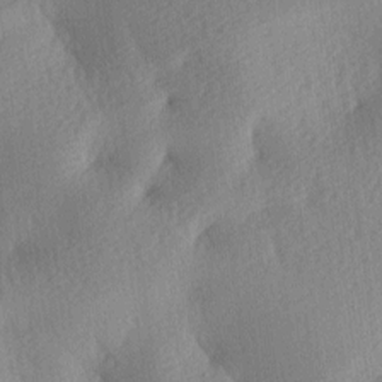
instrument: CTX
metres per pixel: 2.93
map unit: lAa
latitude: -8.6707
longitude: -127.5371
